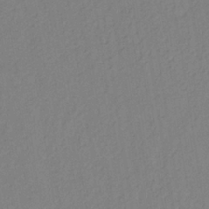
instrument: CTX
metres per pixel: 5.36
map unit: lHb
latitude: -35.2187
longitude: 72.0850
